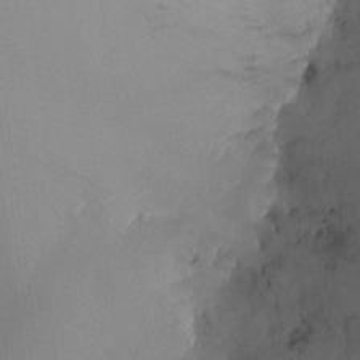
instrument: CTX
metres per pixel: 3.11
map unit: Nhu
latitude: -16.9920
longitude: -48.3656
